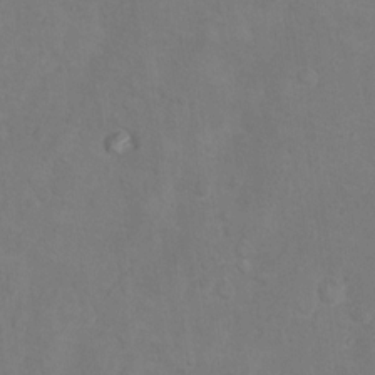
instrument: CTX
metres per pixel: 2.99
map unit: Hto
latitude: 11.0081
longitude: -35.9150
